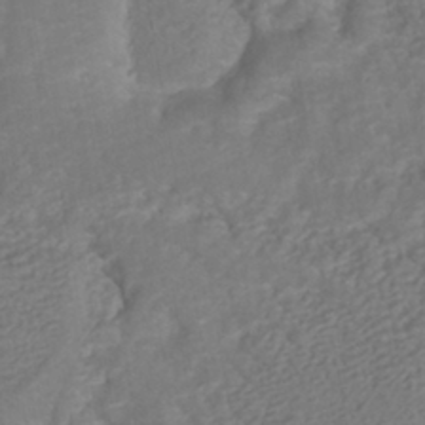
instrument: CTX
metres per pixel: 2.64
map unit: HNhu
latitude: -40.5574
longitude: 108.5196
